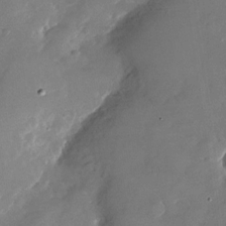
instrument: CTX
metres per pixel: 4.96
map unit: Nhu
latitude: -27.8611
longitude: -73.2348
